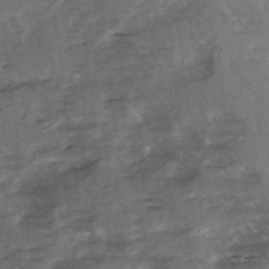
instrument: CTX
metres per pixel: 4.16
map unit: Ave
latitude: 1.2348
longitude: -110.5546
